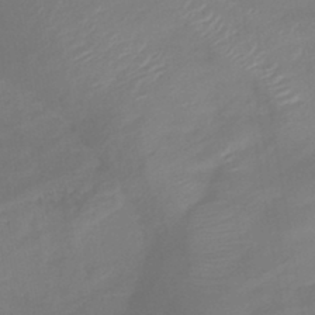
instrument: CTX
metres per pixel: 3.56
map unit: lHb
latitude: -41.5966
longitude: 77.5210
